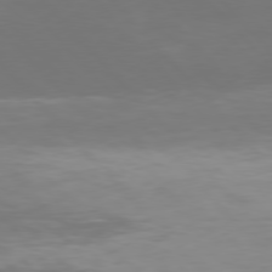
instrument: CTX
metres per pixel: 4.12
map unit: Hpe
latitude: 76.6679
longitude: -169.0648
